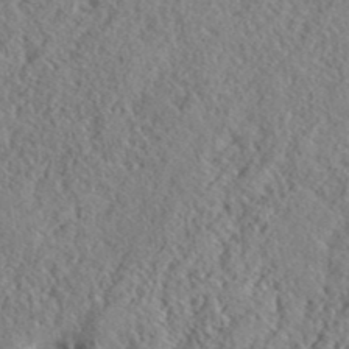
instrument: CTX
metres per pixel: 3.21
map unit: lHvf
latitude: 40.5734
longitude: -88.8191
